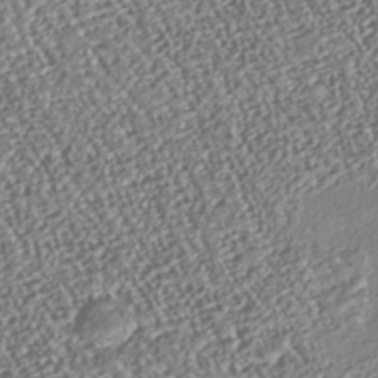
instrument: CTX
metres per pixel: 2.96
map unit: Nhu
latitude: -38.3495
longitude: -80.7624
